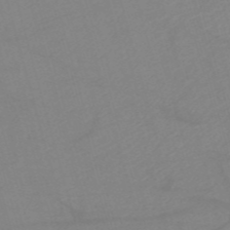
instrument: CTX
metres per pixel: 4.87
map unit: HNb
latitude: -53.4265
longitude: -49.7828
